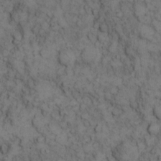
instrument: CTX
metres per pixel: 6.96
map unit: eHh
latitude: 12.8758
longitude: -63.5182
